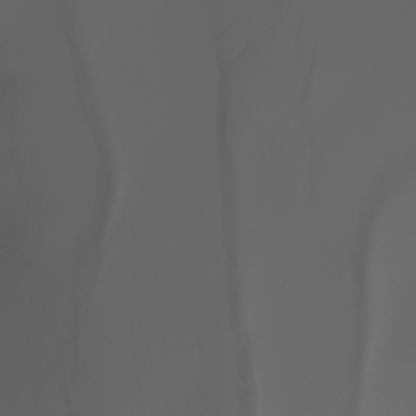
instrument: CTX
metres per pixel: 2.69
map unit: Nhu
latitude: -7.8233
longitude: -94.1767
